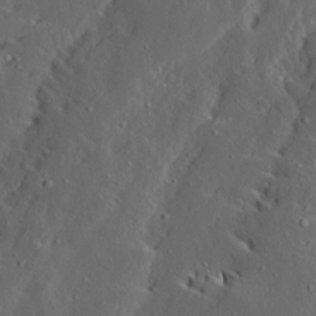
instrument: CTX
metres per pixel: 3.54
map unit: Ave
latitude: 13.7828
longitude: -136.5357
